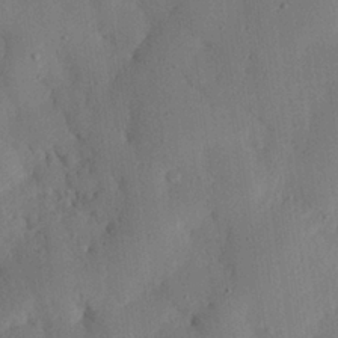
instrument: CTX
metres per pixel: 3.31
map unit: eHh
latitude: 26.1578
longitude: -79.6694
